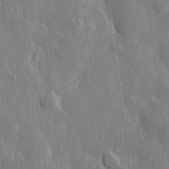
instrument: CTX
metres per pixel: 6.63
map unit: eHh
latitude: 31.0837
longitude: -80.1200
